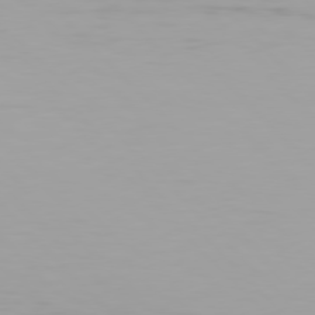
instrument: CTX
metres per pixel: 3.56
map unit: Hpe
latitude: 76.9891
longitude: -170.8002
